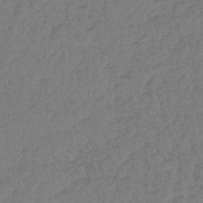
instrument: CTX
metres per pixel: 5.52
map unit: lHb
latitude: -45.4077
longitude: 69.8611
